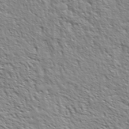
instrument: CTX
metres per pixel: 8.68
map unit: Ave
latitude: 37.1970
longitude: -112.3845
